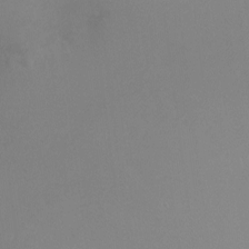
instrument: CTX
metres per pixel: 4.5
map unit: Ht
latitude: -9.7289
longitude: -32.2523
